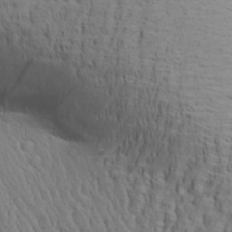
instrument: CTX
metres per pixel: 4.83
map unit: Aa
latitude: 29.1592
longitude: -139.8583
